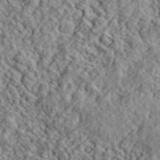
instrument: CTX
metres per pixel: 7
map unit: lHvf
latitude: 40.4223
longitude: -88.2145
